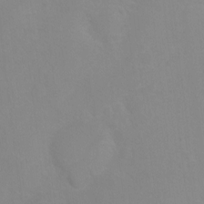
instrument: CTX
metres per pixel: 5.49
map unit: Ht
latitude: 2.7057
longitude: -25.2159
